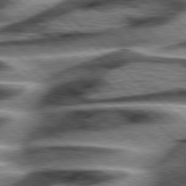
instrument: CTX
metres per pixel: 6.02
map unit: Hpe
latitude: 77.9717
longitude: -156.0822
